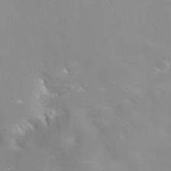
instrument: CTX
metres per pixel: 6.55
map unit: Hto
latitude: 28.4601
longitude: -40.4601
